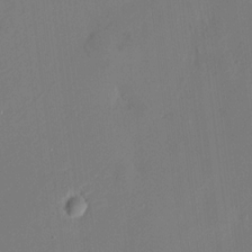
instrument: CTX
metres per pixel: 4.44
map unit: HNhu
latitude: 7.6505
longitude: 3.3509
